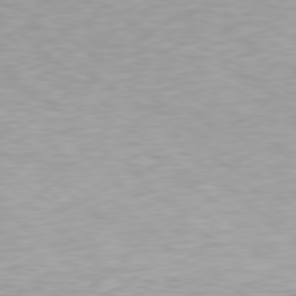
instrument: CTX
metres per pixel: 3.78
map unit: Hpe
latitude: 78.3090
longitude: -170.6868
